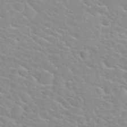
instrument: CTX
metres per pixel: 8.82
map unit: Nhu
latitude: 30.3090
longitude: -50.5356
